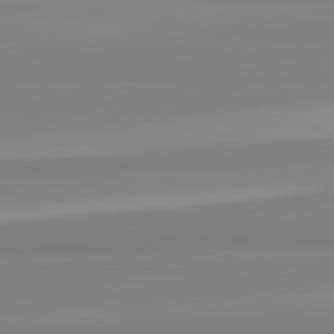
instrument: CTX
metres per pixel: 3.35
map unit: lApd
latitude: 82.4601
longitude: 174.4817
